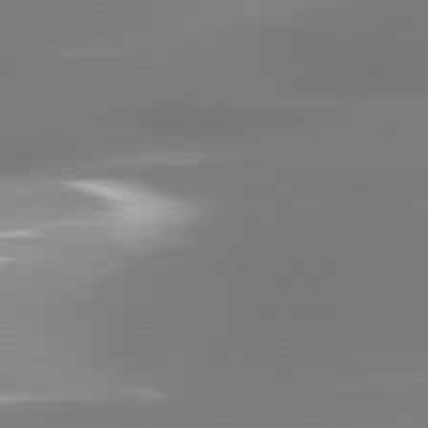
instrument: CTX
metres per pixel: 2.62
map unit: lApd
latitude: 81.3293
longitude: -134.4412
